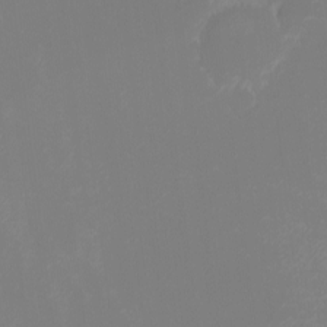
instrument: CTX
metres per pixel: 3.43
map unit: eHh
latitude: -5.2376
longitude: -86.3467
